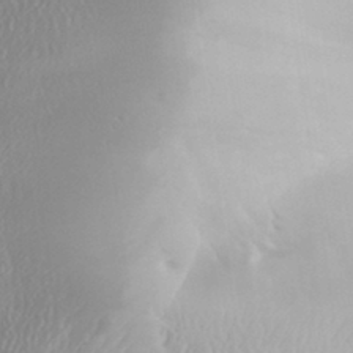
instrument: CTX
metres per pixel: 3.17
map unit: Aa
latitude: 31.2726
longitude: -141.1025
